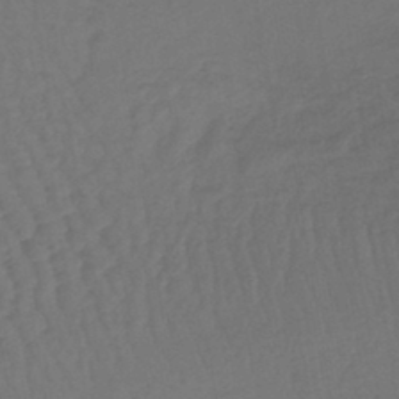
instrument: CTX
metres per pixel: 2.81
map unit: lHb
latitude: -43.5021
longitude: 64.7086
